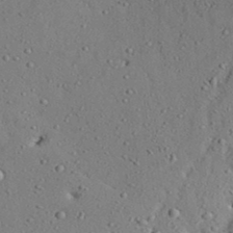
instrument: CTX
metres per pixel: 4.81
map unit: Aa
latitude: 31.3104
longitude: -134.4790
